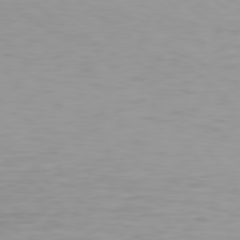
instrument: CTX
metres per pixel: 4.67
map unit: Hpe
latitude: 78.2145
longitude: -137.1403
